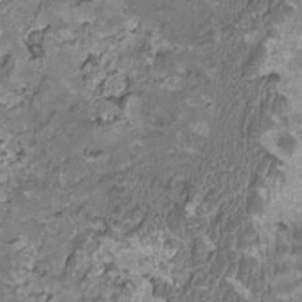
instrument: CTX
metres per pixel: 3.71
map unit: HNhu
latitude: 3.1970
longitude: -2.7246
